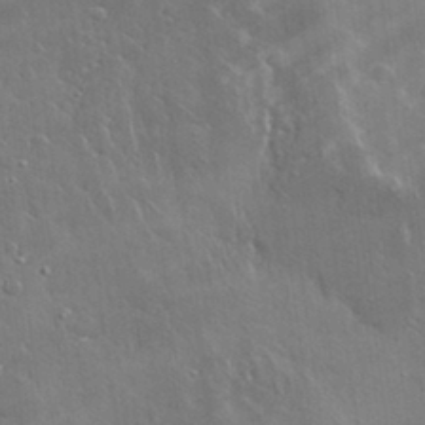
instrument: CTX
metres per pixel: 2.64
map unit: lHvf
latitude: 32.4412
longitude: -92.5168
